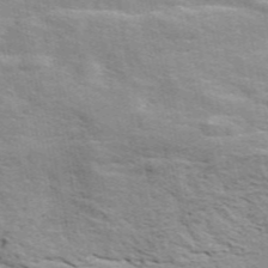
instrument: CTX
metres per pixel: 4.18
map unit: ANa
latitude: 48.4979
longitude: -75.5749
